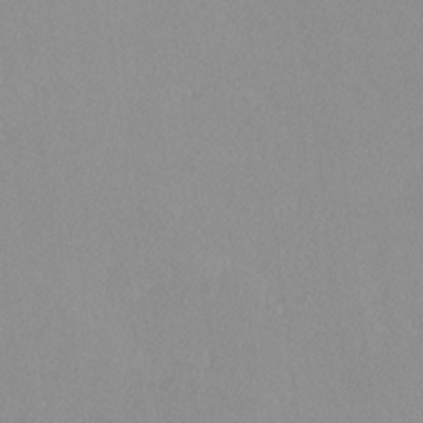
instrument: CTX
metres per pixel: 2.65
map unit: lHvf
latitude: -12.2740
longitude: -102.0633
